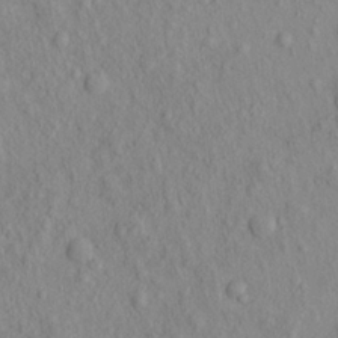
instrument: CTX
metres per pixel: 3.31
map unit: eHh
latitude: -0.6897
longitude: 18.1039
